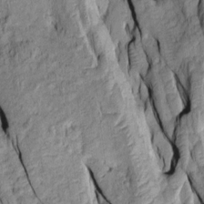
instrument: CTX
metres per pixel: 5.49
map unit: Htu
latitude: -9.5399
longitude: 177.5021
